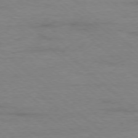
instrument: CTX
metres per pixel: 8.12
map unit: Ap
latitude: -78.1605
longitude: -93.4237
